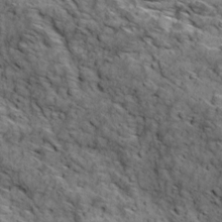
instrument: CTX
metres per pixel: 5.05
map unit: Ave
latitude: 18.7246
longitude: -134.3089
